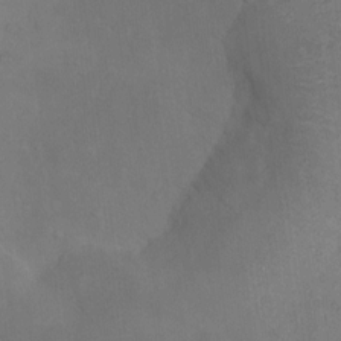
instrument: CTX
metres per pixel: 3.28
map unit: Nhu
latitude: 12.4223
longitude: -27.6127
